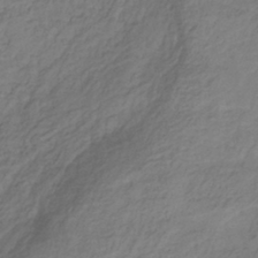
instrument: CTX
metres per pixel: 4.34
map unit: HNhu
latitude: -28.9542
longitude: 68.1227
